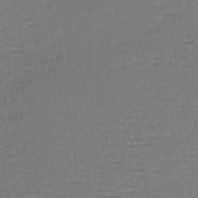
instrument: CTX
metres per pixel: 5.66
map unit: lHb
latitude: -44.4629
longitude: 58.6140
